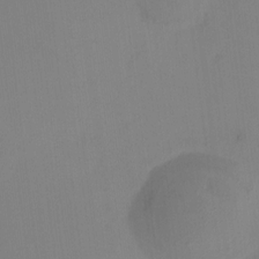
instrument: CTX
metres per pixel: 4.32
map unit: HNhu
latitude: 7.5938
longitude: 10.4818
